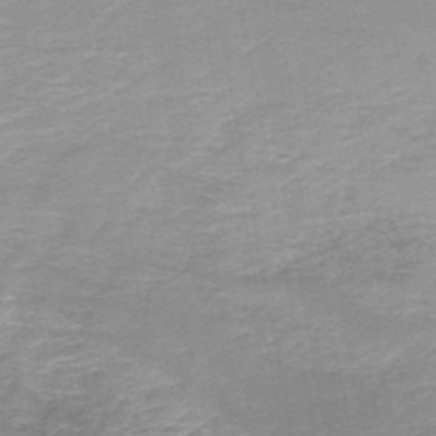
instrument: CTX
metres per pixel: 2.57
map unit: HNb
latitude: -52.5762
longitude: -41.4993
